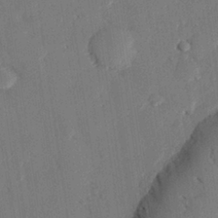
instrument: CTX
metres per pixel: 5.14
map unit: eHh
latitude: 27.0836
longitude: -81.4993
